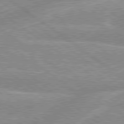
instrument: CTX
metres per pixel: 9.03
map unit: lApd
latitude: 79.2537
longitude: -157.0080
